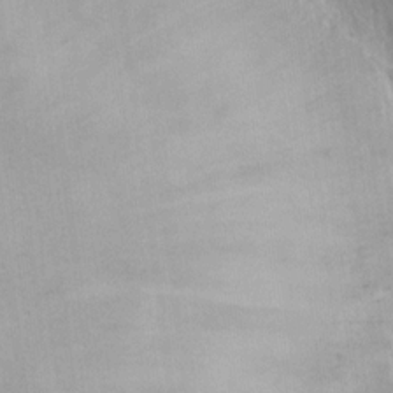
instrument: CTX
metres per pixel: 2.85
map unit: eHh
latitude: 15.9151
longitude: -71.8394
